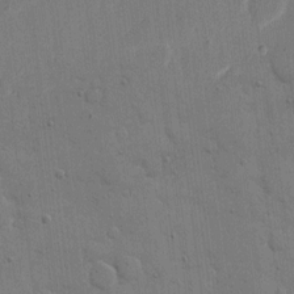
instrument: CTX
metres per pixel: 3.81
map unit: eHh
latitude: 9.1403
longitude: -67.8961
